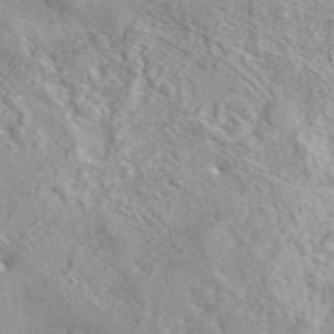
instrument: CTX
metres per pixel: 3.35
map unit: eAb
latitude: 44.7057
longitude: 113.9178
